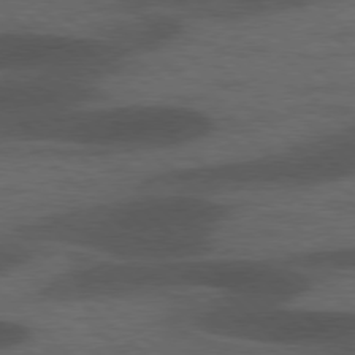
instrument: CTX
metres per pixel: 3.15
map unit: lApd
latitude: 77.4615
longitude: -58.3656
